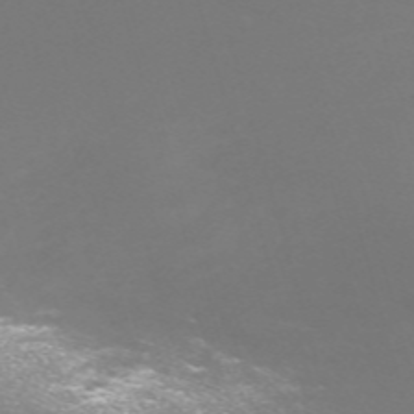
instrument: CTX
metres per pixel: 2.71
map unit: Nve
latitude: -59.6154
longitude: 60.0472
